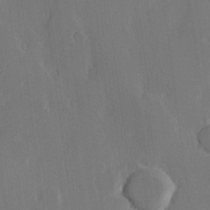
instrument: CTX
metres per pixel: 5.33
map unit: Hve
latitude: 22.6112
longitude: 146.5573
